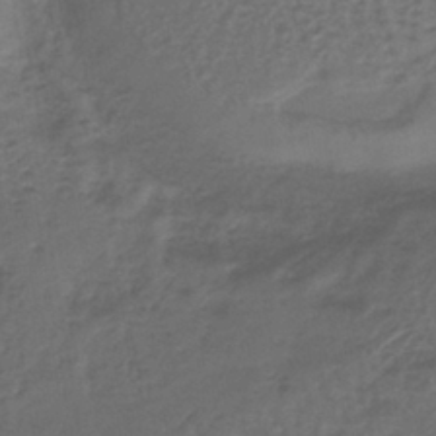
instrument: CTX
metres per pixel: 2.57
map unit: lHb
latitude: -39.5021
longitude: 61.9556
